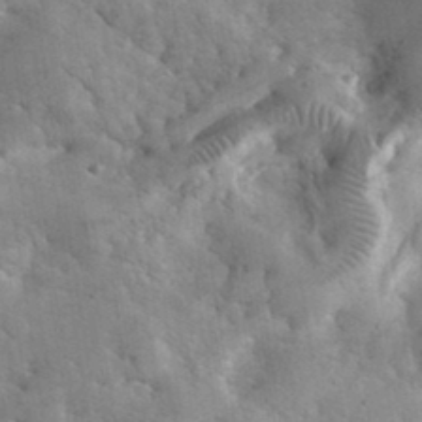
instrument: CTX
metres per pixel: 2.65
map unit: eHh
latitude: 35.3859
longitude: -68.2145
